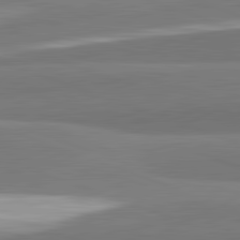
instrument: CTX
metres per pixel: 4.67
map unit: lApd
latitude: 82.4601
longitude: 153.0486
